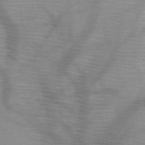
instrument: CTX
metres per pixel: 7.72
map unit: HNb
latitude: -46.2739
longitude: -41.2914
